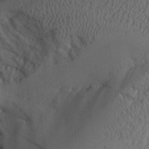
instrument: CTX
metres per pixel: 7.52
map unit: Aa
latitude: 25.3859
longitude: -131.0648
